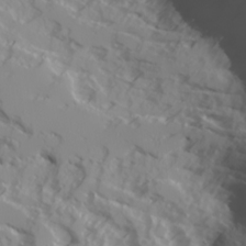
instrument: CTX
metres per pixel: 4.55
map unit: Ave
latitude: 16.7813
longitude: -129.1970
